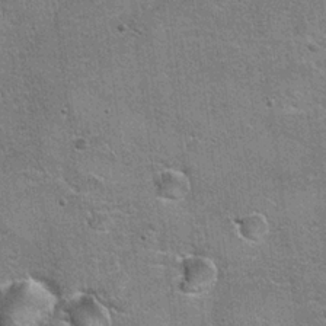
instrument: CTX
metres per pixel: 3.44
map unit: Hto
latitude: 19.9528
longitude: -49.3104
